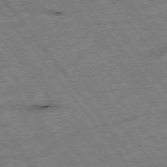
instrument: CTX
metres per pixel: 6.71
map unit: Hpe
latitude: -75.3132
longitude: -21.8395
